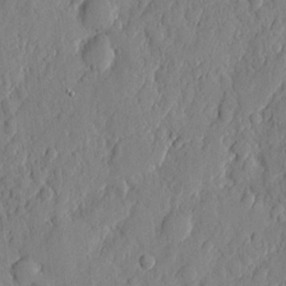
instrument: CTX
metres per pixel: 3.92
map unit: eHh
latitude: 6.5546
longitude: -73.5938
